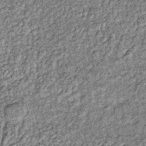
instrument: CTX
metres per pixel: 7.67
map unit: lHb
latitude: -36.1983
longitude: 66.9164
